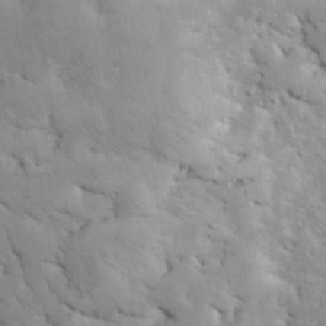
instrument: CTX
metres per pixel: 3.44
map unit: eHh
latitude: 36.1389
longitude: -67.4048
